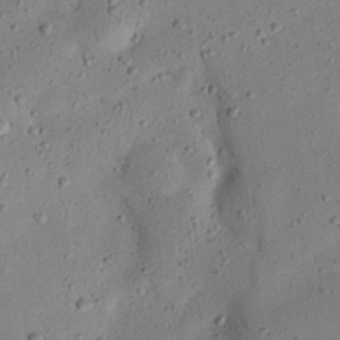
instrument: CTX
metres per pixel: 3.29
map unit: eHh
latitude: 24.5167
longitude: -69.1970
